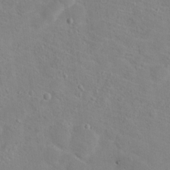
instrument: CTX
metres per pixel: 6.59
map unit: Hto
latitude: 17.3482
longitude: -39.2726
